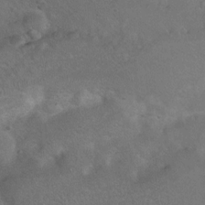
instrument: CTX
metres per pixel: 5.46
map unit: Hto
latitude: 8.5924
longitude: -30.6680
